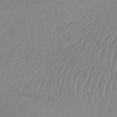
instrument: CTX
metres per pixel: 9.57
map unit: lHb
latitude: -36.9919
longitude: 69.5777
